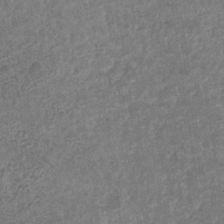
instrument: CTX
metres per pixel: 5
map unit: eHb
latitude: -30.9730
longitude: 72.3495
